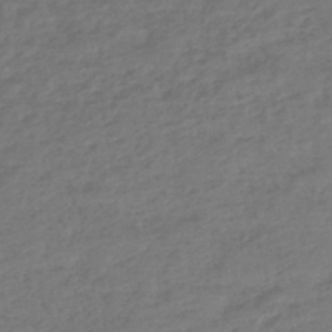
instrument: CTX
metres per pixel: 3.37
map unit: lHb
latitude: -43.8800
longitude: 70.6141
